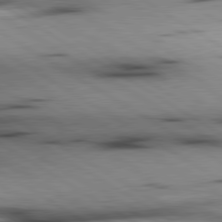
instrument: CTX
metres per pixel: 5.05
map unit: lApd
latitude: 80.3089
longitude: 158.7652
